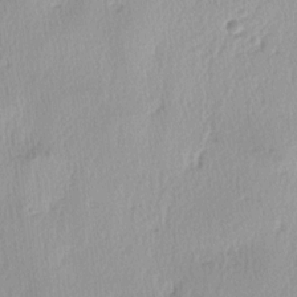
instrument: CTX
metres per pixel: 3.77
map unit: lAa
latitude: -4.2928
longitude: -125.5371
